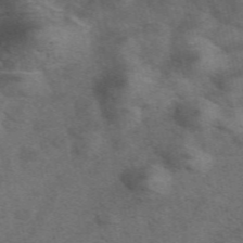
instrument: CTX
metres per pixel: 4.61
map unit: ANa
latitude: 52.1578
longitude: -71.1970
